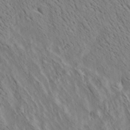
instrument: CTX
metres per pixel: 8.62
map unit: Aa
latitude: 21.9339
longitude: -140.1011
